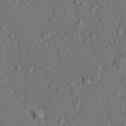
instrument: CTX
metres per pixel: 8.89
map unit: Nhu
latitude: 13.4804
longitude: -29.4426
